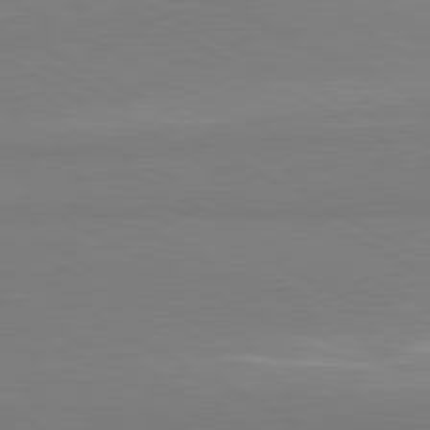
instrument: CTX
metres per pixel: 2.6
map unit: lApd
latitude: 80.8191
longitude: 179.8044
